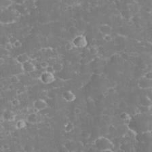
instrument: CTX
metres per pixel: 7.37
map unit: eHh
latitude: 32.6302
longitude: -62.4979
